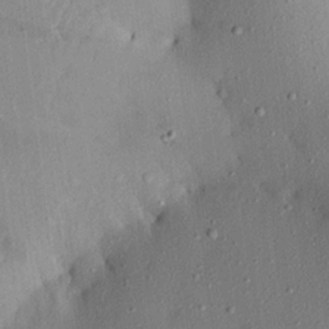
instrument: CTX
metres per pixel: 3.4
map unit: Aa
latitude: 20.3656
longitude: -147.8017
